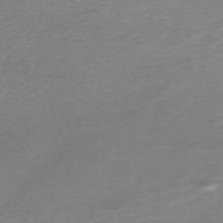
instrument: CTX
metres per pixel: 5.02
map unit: Nhu
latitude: -66.7274
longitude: 39.2943
